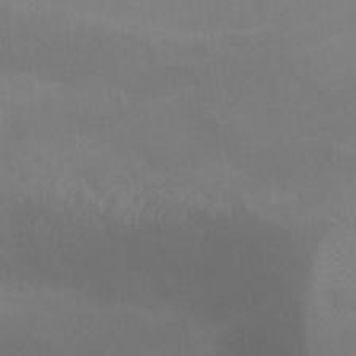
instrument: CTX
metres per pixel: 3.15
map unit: Nhu
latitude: 25.7449
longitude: -54.2900
